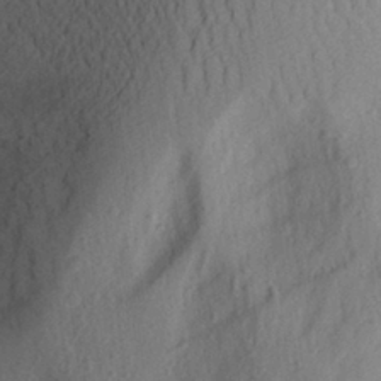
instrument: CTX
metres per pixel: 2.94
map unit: Aa
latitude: 28.0255
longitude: -146.8191
